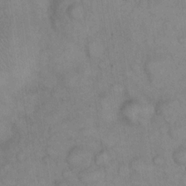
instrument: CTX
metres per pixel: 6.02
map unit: eHh
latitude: 22.7435
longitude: -58.6868
